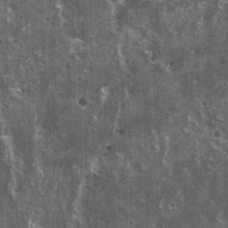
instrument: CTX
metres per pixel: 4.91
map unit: HNhu
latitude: 2.8380
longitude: 5.1620
